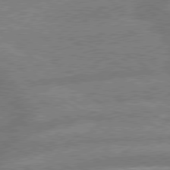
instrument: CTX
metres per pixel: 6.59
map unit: lApd
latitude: 79.6127
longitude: -166.1388
